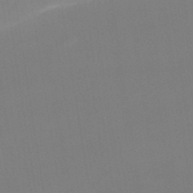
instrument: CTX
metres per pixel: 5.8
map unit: lHb
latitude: -48.1228
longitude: 67.5021
